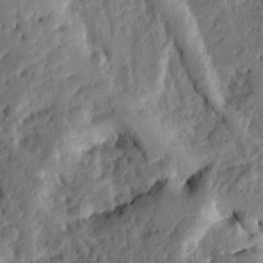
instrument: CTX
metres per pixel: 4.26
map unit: Ht
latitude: 9.2159
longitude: -77.7260
